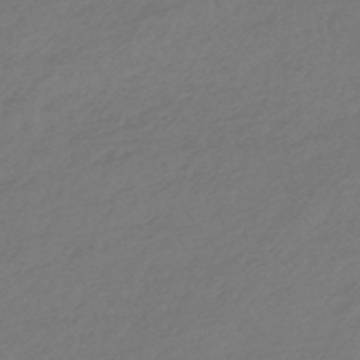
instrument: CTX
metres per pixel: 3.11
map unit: lHb
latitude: -45.0298
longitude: 68.9919
